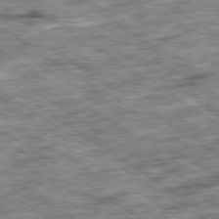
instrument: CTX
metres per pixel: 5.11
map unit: Ap
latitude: -79.8422
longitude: -75.4615
